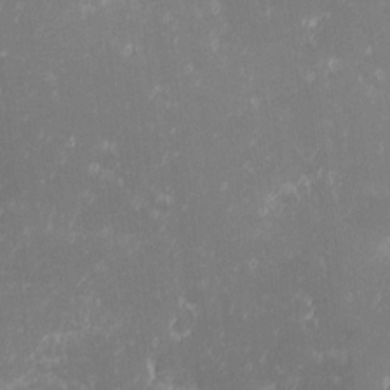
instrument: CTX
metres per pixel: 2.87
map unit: eHh
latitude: -0.7086
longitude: -85.6694
